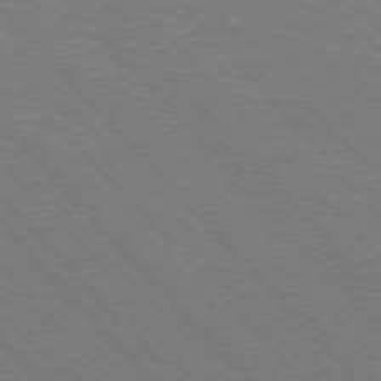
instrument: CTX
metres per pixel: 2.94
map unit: Hpe
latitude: -77.0864
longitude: -13.1025
